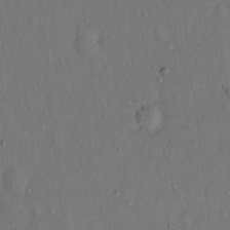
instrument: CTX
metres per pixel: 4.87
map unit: Hto
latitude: 14.4034
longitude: -60.0822
